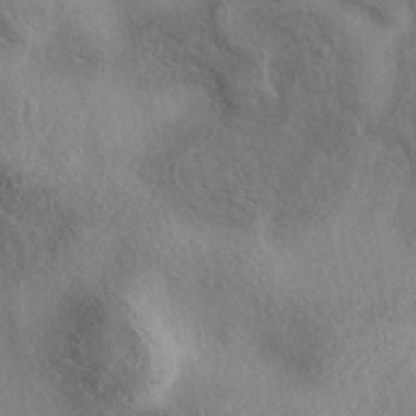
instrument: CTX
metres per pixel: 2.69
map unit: eAb
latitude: 39.8583
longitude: 112.0661
